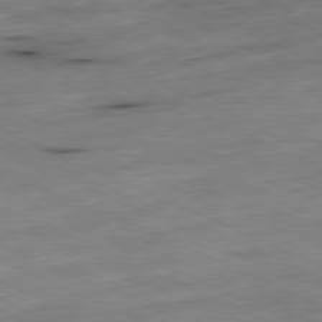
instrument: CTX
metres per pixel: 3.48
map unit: Ap
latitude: -81.2754
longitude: -71.2348
